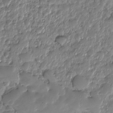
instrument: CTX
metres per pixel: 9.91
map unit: HNhu
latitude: -25.1053
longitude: 50.9164
